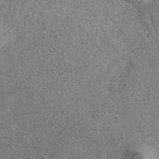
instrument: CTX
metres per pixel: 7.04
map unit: eAb
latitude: 40.2144
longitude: 107.7289
